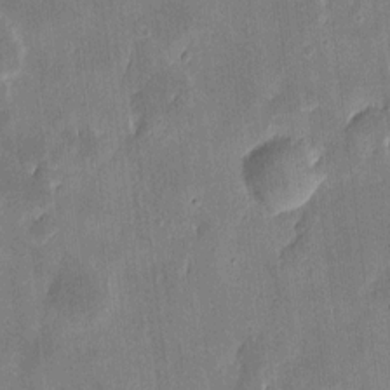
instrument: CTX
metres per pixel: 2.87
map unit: eHh
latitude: 7.9717
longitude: -73.6316
